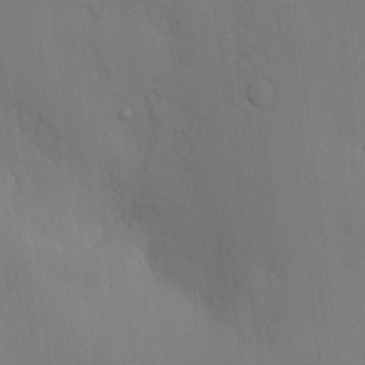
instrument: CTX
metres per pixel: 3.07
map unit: Nve
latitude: -7.6344
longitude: 175.4643
